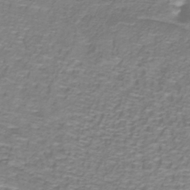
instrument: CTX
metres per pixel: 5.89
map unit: lHb
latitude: -40.0094
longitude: 59.0675
